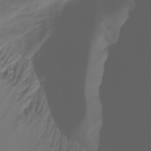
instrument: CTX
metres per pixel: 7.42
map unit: Aa
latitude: -10.8030
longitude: -68.0822
